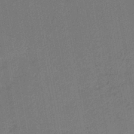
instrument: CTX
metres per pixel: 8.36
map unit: lHb
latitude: -43.7666
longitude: 61.0486
